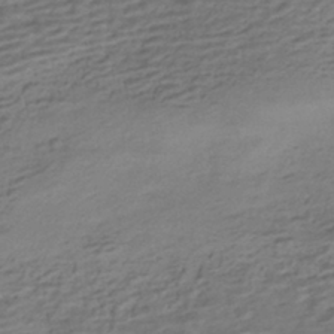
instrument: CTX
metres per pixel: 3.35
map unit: HNhu
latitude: -42.7841
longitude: 101.1053
